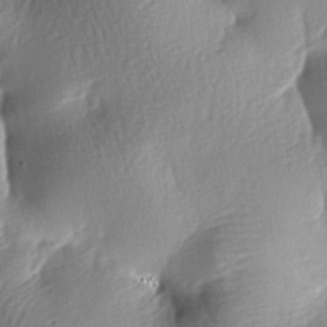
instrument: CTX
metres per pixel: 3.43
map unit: lAa
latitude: -7.5399
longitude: -126.6680
